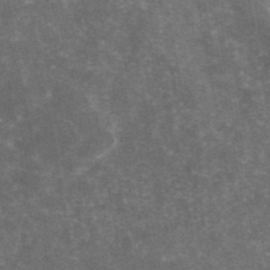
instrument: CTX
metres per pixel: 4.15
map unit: eAb
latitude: 46.0822
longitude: 119.8800
